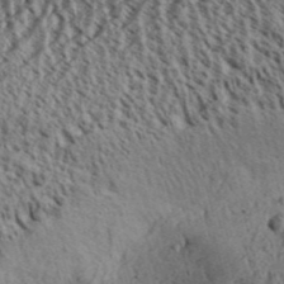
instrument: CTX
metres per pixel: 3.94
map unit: Aa
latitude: 31.2915
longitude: -136.9325
